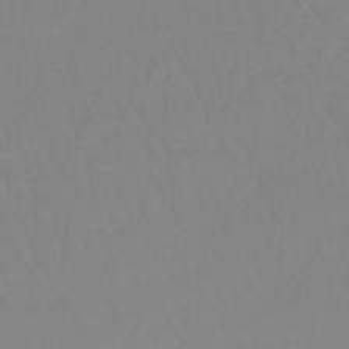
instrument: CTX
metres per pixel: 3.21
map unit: lHb
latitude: -45.0109
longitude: 62.6140
